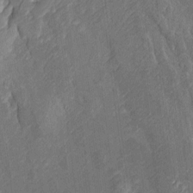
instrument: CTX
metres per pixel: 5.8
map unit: Htu
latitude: -6.8030
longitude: 154.8786
